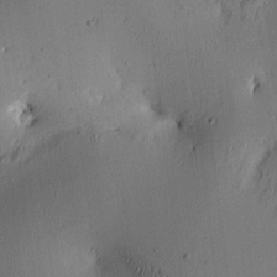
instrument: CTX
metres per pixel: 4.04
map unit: lAa
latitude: 5.9906
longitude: -113.4426
